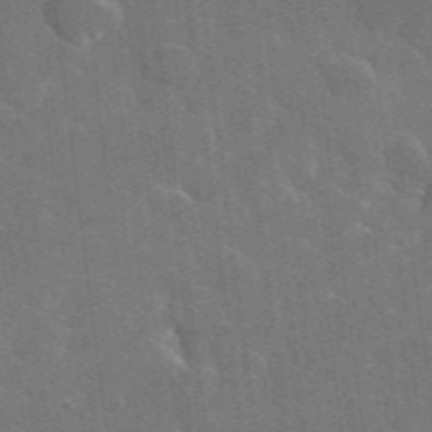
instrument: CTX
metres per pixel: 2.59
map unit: lHvf
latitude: 36.6113
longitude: -90.9136
